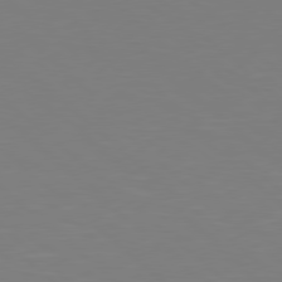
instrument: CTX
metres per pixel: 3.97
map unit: Hpe
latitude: 77.9717
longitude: -172.3467
